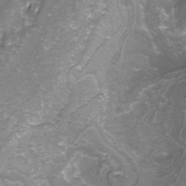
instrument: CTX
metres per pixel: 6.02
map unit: Nhu
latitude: -8.1417
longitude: -94.2712
